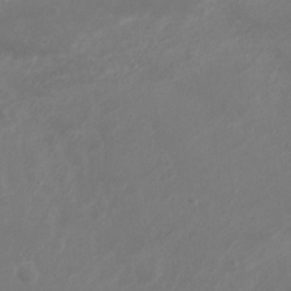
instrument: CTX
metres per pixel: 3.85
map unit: Ht
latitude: 1.4048
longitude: -20.1578
